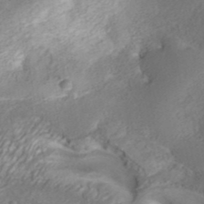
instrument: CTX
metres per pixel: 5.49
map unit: ANa
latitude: 36.4223
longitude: 13.4077
